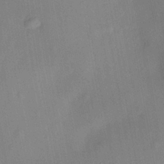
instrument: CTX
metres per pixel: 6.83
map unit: HNhu
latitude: 13.4238
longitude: 11.1620
